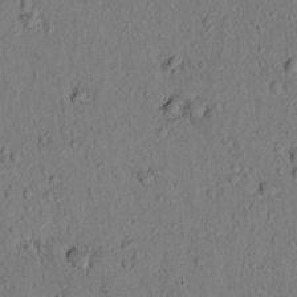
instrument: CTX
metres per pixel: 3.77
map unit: lAvf
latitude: 8.5735
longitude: 169.9367
